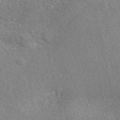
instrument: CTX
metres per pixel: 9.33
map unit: eAb
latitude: 51.6316
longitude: 113.8045
